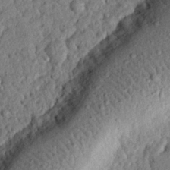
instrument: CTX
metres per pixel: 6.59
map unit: eHh
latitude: 24.9513
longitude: -79.0081
